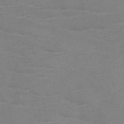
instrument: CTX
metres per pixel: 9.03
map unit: HNb
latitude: -46.5762
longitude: -46.4790
